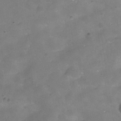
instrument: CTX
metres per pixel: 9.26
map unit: Hve
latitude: -31.3698
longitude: 92.9731
